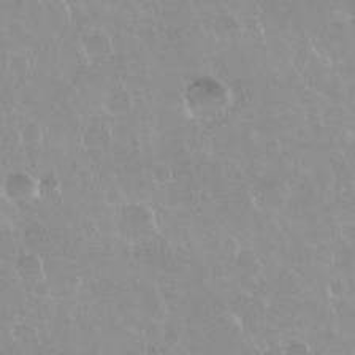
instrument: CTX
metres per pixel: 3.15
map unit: Nhu
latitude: 29.8205
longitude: -56.7435
